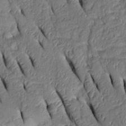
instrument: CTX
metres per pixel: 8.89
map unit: Htu
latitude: 0.7057
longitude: 149.4833
